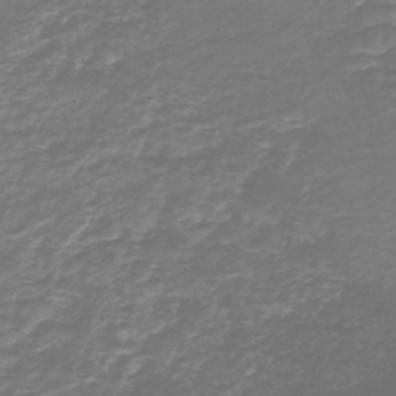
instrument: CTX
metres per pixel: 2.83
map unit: HNb
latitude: -47.3698
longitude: 52.3684
